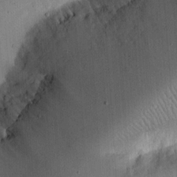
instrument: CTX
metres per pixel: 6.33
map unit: Ht
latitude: 13.0837
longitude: -74.2334
